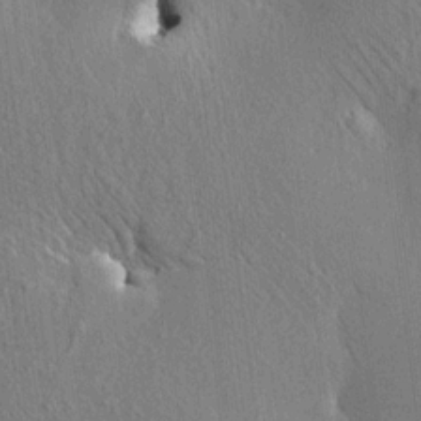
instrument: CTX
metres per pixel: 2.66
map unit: HNhu
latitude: 13.1403
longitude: 9.9367
